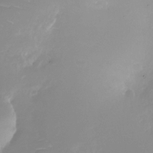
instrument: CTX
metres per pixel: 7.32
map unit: Nhu
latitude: -28.3873
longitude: -80.1011
